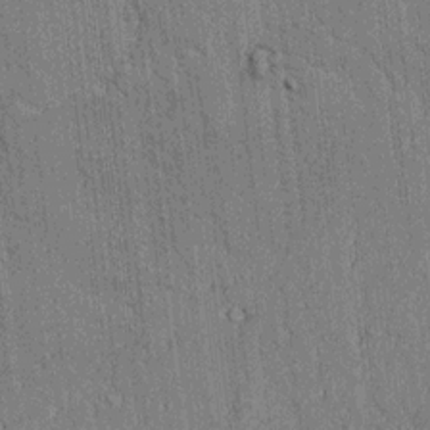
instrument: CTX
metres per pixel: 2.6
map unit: lAvf
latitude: 5.3482
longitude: 169.5777
